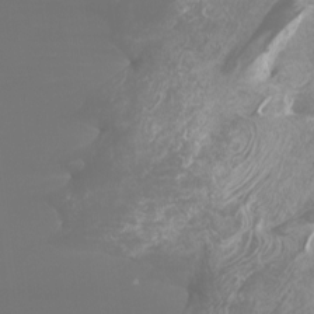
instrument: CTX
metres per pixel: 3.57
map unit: Nhu
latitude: -7.9367
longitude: -71.4048
